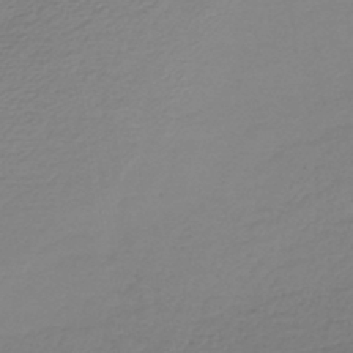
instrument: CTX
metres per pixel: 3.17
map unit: lHb
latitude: -43.2187
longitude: 69.6155
